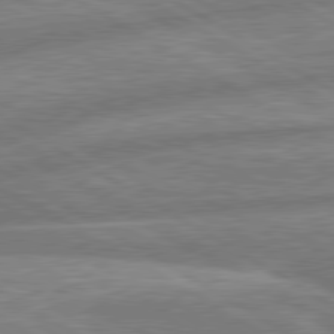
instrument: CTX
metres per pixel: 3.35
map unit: lApd
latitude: 80.3278
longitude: -167.7071
